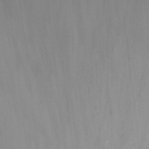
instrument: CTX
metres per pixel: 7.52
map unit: Nhu
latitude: -13.8045
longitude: -55.3859
